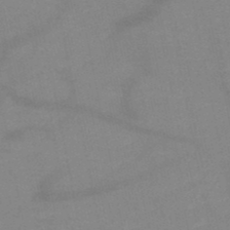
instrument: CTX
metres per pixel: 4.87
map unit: HNb
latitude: -49.3510
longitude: -40.2711
